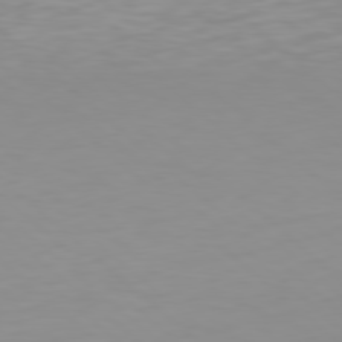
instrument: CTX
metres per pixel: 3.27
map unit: Hpe
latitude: 78.3279
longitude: -168.7624
